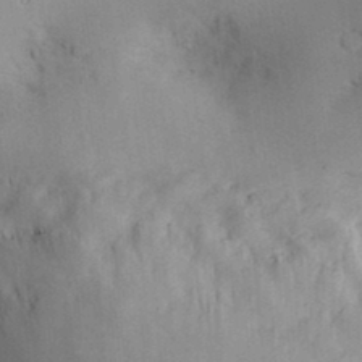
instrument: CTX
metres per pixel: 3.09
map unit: Nve
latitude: -7.6722
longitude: 174.8596
